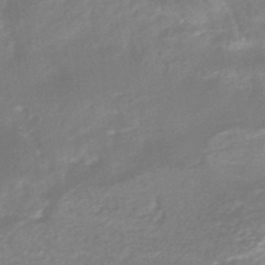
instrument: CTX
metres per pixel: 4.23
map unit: HNhu
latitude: -45.7478
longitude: 90.1417
